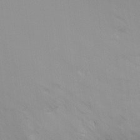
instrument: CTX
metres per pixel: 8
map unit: Nhu
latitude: -16.7841
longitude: -48.2711
